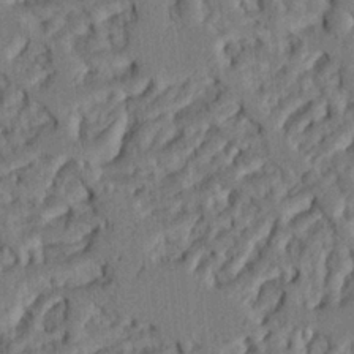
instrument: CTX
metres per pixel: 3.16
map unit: Ht
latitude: 8.4790
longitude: -76.2144
